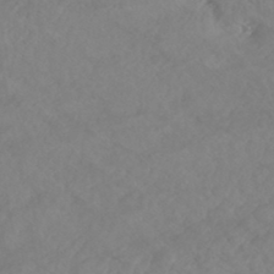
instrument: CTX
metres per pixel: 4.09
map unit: HNhu
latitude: -46.7463
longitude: 104.6896
